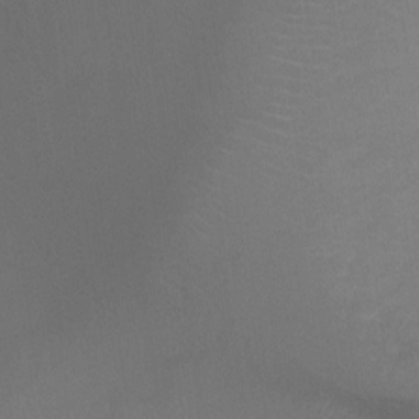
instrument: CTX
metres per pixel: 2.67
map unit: Ht
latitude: -11.0675
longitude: -34.9702
